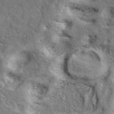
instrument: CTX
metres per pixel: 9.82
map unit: eAb
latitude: 39.6883
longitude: 113.4455
